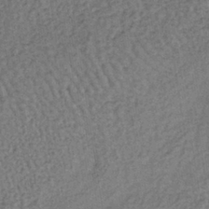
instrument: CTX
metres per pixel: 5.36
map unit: lHb
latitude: -38.8975
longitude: 62.3495
